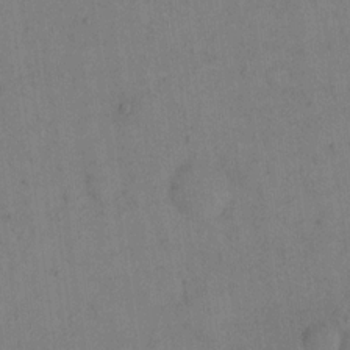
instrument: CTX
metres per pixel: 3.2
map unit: eHh
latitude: 18.4034
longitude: -64.4223
